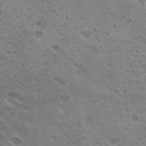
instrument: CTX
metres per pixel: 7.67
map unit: Hto
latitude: 20.6680
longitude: -31.7450
